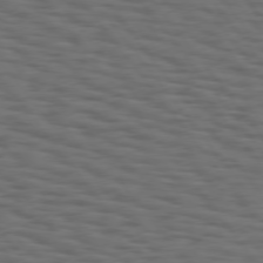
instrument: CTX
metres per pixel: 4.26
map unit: Hpe
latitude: 75.1403
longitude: -133.6127
